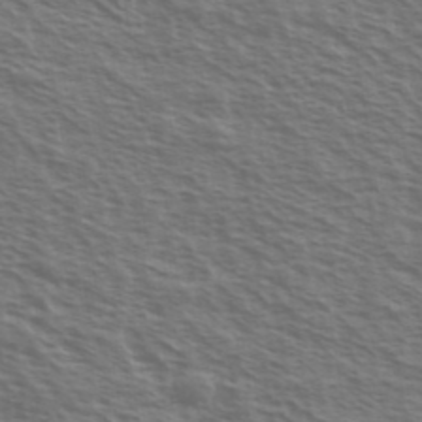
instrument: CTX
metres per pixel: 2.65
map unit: Ave
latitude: 38.1389
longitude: -111.1781
